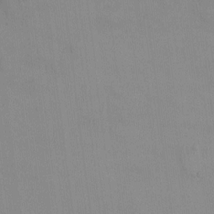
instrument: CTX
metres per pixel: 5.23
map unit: HNhu
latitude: 2.7057
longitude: 6.7841
